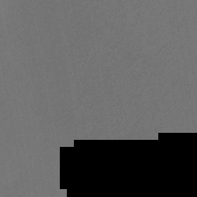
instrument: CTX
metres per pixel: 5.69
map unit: eHb
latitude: -43.8611
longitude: 88.1794
